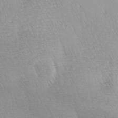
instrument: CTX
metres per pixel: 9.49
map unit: lAa
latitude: -4.4629
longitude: -120.9892
